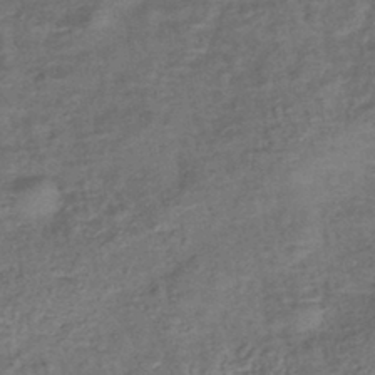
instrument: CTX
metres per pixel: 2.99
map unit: lHb
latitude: -42.8596
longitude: 80.9920
